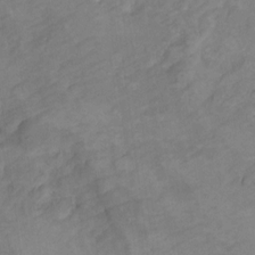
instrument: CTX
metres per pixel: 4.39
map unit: Hto
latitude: 7.2915
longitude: -36.6302
